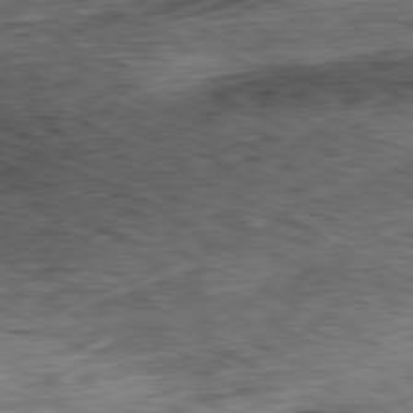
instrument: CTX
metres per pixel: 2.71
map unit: Ap
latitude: -80.7086
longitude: -72.4979
